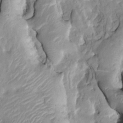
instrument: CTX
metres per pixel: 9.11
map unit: HNhu
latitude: 7.2537
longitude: -2.8191
